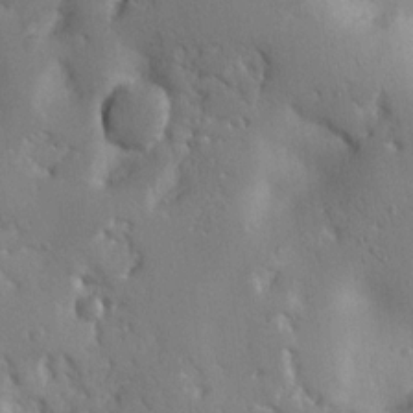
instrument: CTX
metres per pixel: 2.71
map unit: Nhu
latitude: 14.8191
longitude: -78.3656
